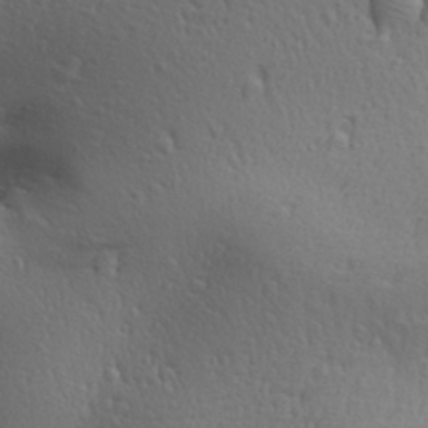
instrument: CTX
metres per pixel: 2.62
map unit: Aa
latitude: 29.4426
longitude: -139.8205
